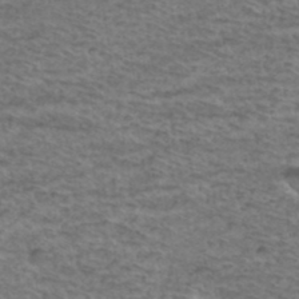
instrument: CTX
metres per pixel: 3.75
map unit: Hto
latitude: 38.1389
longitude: -45.4615
